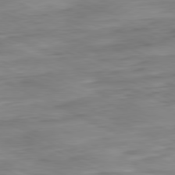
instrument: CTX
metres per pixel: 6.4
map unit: Ap
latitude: -81.2943
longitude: -82.7246
